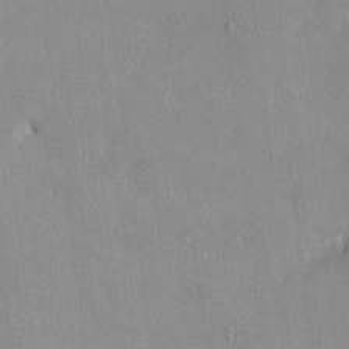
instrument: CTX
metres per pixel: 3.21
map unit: HNhu
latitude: 0.7435
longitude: -5.1592
